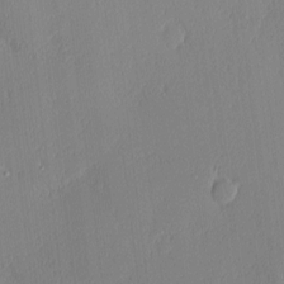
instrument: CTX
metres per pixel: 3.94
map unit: Nhu
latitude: 3.0458
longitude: -75.9717
